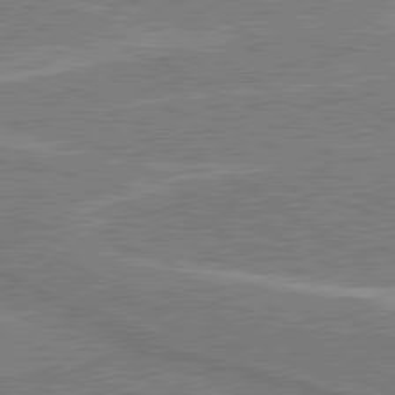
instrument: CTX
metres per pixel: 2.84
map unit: lApd
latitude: 80.5168
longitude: 141.5021
